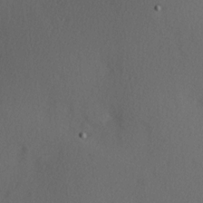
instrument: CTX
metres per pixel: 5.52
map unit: Hve
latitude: 13.6127
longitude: -90.1578
